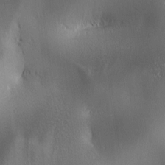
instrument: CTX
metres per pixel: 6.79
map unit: lAa
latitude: 2.4790
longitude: -116.8758
